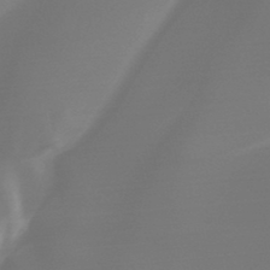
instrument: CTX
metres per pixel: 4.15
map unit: HNb
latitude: -45.1809
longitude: -44.0255
